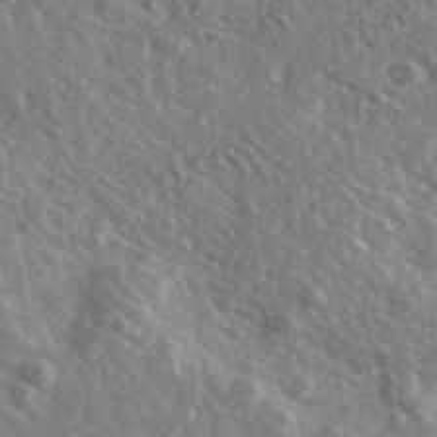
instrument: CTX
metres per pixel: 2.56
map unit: Ave
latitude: 39.8016
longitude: -108.0633
